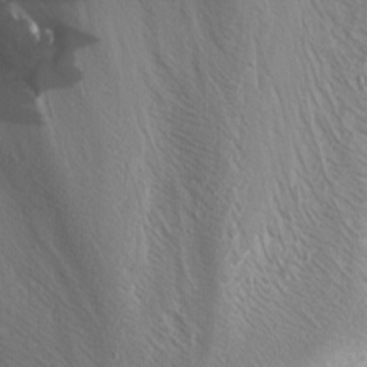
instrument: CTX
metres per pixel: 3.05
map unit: Nhu
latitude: -9.5210
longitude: -69.6505
